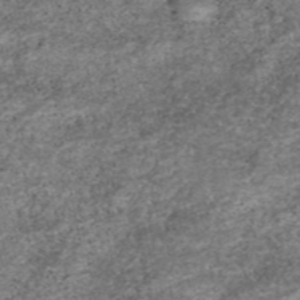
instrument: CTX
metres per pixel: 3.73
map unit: eAb
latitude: 46.8758
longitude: 118.4818
